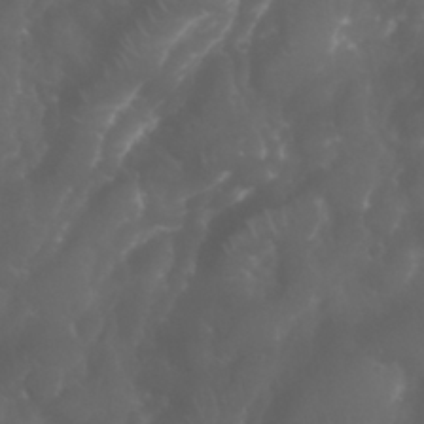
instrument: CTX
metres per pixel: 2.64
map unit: Nhu
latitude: 28.8569
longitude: -65.7639
